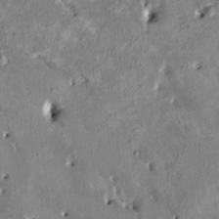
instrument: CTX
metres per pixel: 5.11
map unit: HNhu
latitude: 2.9513
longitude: -4.6301
